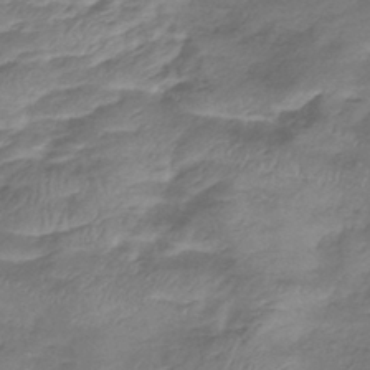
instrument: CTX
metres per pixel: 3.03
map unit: lHb
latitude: -39.0109
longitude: 75.4266
